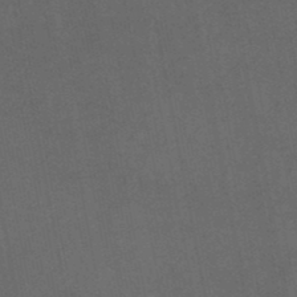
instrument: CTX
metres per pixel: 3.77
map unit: lHb
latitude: -47.4832
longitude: 70.8786
